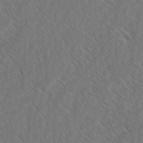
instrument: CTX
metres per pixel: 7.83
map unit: lAvf
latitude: -2.7841
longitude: -114.0444
